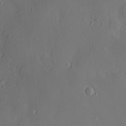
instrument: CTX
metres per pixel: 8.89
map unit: Nve
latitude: -9.1242
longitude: 175.7855
